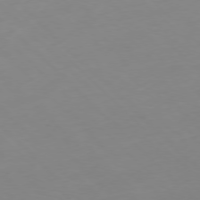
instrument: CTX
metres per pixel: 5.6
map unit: Hpe
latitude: -77.3699
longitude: 11.4832
